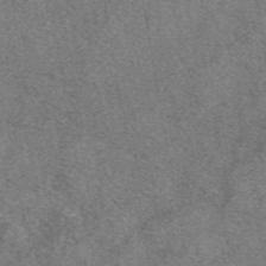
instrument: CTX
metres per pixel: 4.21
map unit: eAb
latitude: 48.6302
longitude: 111.8611
